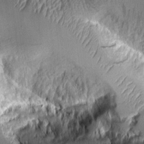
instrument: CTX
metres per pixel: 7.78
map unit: Aa
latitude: 8.1011
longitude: -128.8002
